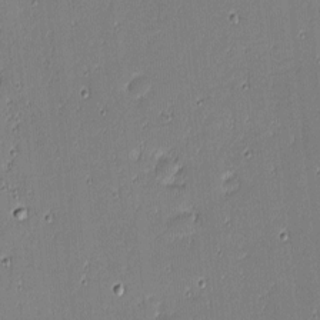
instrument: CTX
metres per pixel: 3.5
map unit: eHh
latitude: -3.7477
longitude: -82.4034
